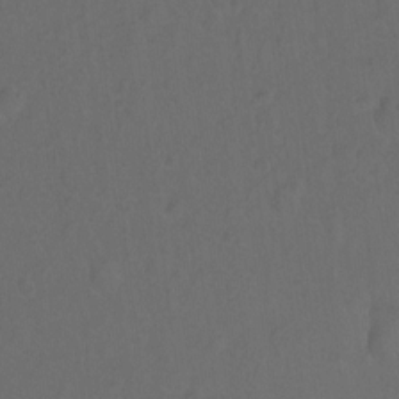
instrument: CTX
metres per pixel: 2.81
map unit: Hto
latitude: -10.3495
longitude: -37.1214
